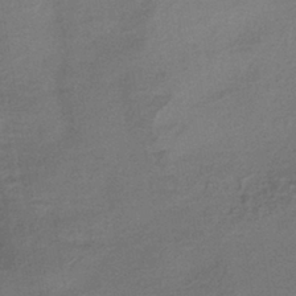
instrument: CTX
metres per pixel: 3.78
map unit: HNhu
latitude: -40.9164
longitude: 92.4818
